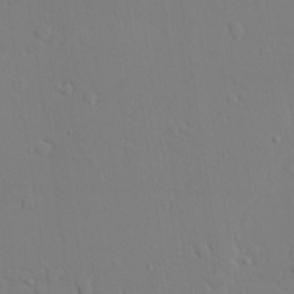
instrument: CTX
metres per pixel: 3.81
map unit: lAvf
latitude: 27.9150
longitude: -107.7072
